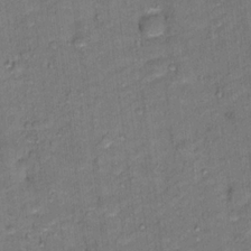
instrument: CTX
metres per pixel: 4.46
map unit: Hto
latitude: 15.4805
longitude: -31.6127
